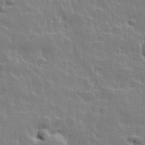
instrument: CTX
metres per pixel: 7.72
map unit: Hve
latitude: 25.5749
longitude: 144.4251
